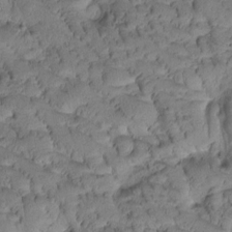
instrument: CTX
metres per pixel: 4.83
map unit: Htu
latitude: -2.8596
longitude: 173.0864
